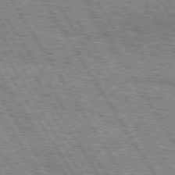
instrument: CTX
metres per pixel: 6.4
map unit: Hpe
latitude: 75.5560
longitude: -154.4790
